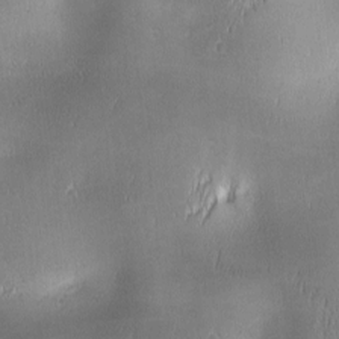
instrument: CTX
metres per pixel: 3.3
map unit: lAa
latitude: 1.4237
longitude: -117.0270
